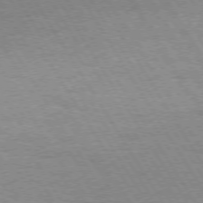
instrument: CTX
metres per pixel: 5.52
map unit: Hpe
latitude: 73.3671
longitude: -129.2537
